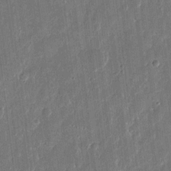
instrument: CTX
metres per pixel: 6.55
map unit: eHh
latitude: 11.5182
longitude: -70.5735
